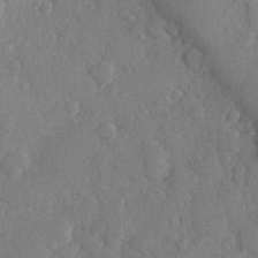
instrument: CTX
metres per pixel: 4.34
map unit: Hve
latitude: 26.0444
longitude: 150.1606
